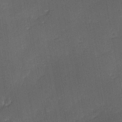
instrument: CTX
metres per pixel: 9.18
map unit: Ave
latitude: -0.1606
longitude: -113.7827
